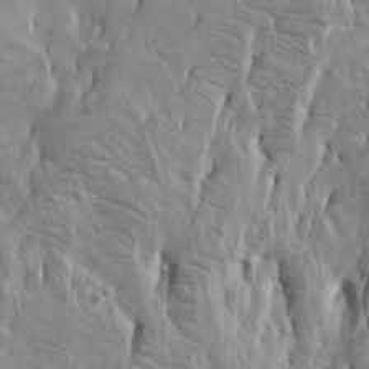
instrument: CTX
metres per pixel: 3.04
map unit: Htu
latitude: -8.2739
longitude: -64.8191
